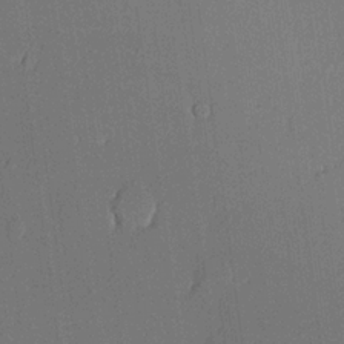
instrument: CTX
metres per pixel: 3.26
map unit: lHvf
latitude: 20.9136
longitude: 144.4251
